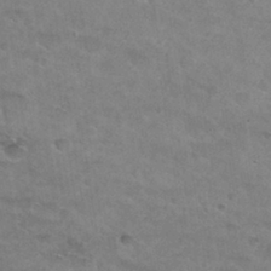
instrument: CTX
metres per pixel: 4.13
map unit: Hto
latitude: 29.9906
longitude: -46.4601
